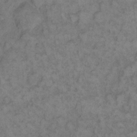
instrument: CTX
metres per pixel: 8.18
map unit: eHh
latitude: 12.7435
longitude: -63.8962
